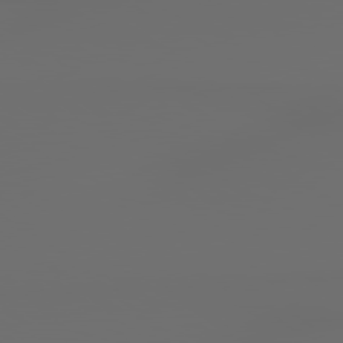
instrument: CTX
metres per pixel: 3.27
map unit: lApd
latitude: 79.1781
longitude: 176.2739
